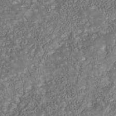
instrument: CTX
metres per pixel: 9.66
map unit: Nhu
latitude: -40.1228
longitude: -85.4804
